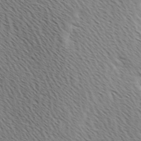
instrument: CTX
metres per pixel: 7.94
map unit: Ave
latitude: 0.7435
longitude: -115.4048
